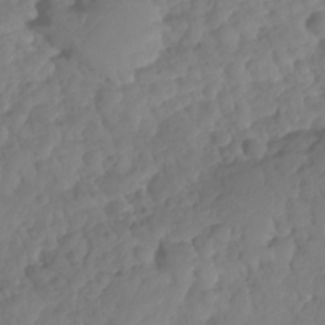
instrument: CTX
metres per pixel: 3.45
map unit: HNhu
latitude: -25.1620
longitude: 50.2928
